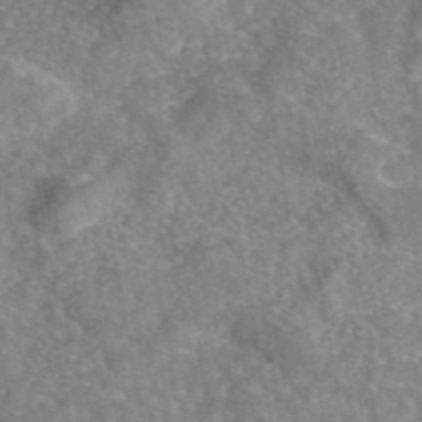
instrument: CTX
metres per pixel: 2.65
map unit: eAb
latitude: 45.5371
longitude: 107.4833
